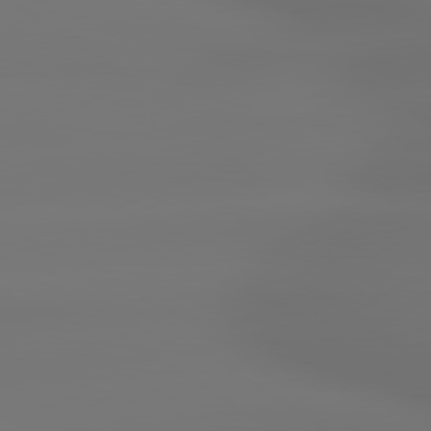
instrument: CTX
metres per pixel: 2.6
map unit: lApd
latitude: 79.2726
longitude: -137.4427
